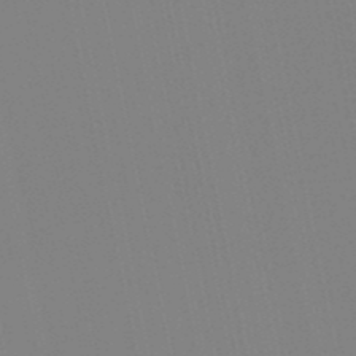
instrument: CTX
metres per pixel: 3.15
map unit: lHb
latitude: -49.2754
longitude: 75.3132
